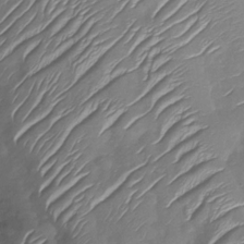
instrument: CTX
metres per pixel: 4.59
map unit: Nhu
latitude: -30.2928
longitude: -60.0255
